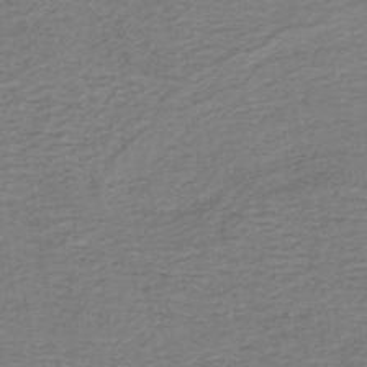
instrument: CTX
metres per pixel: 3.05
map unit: lHb
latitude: -40.8219
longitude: 54.4629
